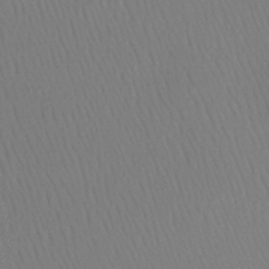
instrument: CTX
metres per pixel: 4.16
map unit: lHb
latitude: -38.7274
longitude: 58.5573
